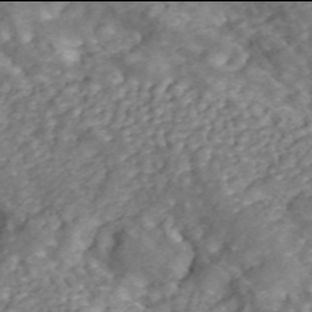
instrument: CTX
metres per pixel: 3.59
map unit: ANa
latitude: 45.9906
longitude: 25.1242
